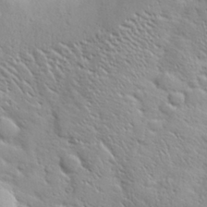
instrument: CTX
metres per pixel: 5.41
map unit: eHh
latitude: 30.1956
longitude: -69.0081
